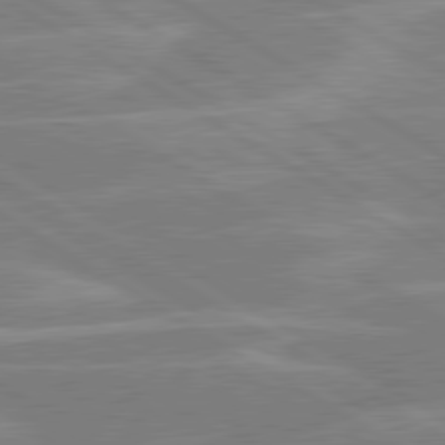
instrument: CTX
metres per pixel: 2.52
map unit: lApd
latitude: 80.3278
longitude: -122.7435
